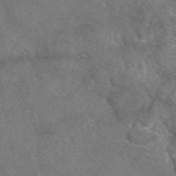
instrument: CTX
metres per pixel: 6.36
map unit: eAb
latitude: 47.8395
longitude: 110.2739
